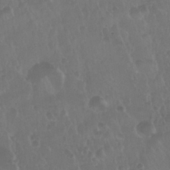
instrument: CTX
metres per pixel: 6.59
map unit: Nhu
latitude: 29.0647
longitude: -56.0255
